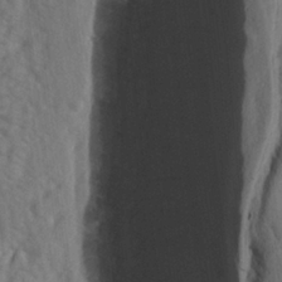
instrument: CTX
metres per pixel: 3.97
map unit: lAa
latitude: -7.1431
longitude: -123.9150
